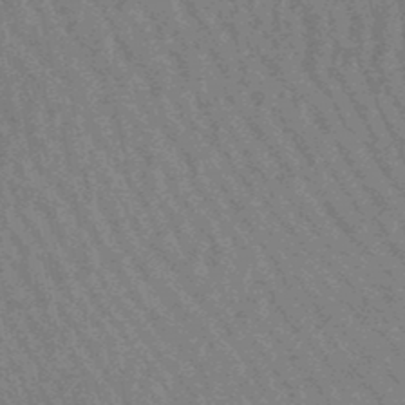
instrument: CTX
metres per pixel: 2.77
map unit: lHb
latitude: -48.2740
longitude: 82.6707
